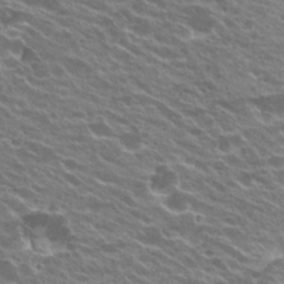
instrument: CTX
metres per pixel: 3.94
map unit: Hto
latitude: 23.9150
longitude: -37.3482
